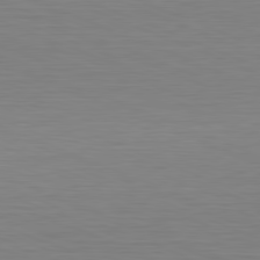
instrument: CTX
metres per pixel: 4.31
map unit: Hpe
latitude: -81.5588
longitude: 9.0297
